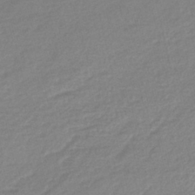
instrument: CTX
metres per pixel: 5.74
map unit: lHb
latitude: -41.1620
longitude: 76.2362
